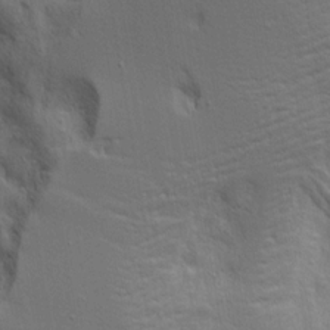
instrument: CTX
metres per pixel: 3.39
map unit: Aa
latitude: 18.1389
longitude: -125.4804
